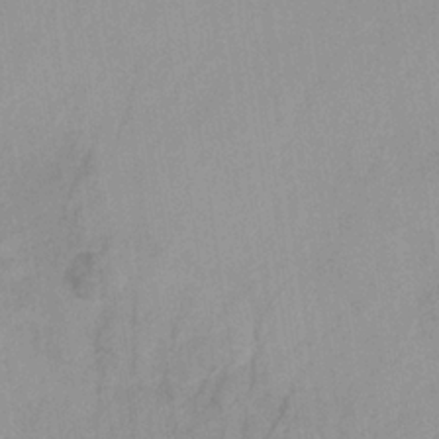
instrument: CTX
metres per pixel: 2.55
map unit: HNb
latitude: -31.2565
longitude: 63.5021
